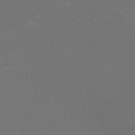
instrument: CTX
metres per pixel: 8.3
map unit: Nve
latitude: -57.7666
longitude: 52.4251
